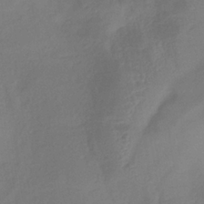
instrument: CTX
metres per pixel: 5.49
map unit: lHb
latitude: -35.4643
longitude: 67.6344
